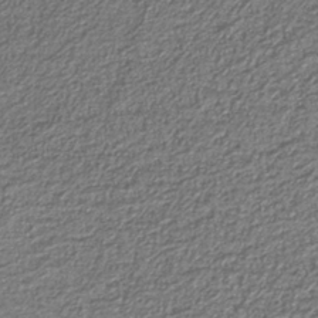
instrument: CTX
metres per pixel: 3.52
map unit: eAb
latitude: -39.1998
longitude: 51.6533
